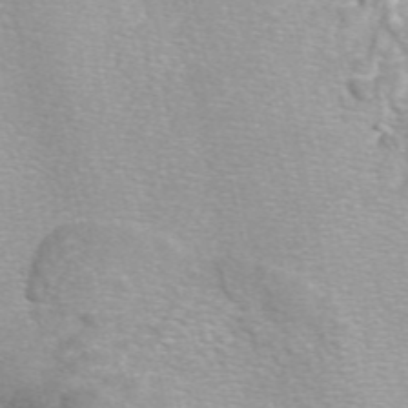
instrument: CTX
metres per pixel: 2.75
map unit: eAb
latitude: 49.1592
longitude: 118.8030
